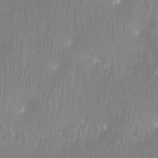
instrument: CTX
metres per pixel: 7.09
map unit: Htu
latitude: -9.3510
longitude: -75.1214
